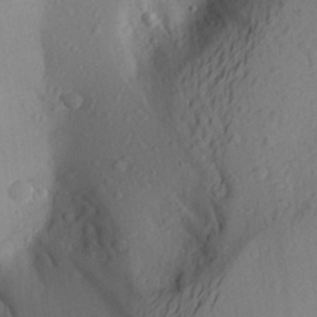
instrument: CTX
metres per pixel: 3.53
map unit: Aa
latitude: 26.2145
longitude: -147.2537
